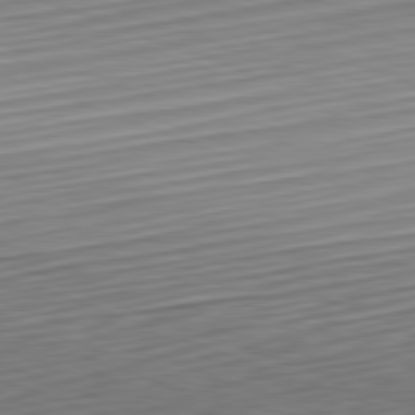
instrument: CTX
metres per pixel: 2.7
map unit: Hpe
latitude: -82.3117
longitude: 15.5966
